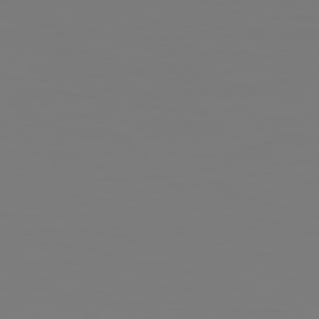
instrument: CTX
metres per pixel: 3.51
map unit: Hpe
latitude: 78.2901
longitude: 178.1983
